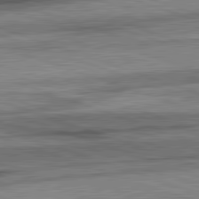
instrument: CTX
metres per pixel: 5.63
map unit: lApd
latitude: 82.3845
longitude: -163.4805
